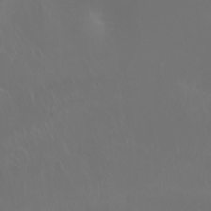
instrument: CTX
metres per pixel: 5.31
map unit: Ht
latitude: -2.9352
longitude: -60.5923
